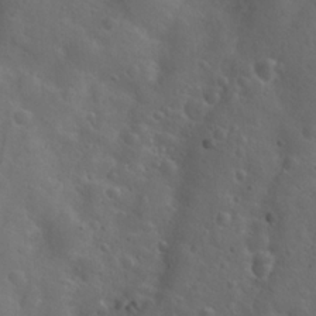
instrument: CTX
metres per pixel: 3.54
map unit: Hto
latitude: 18.1389
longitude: -53.7450
